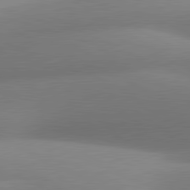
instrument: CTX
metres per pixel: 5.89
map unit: lApd
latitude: 81.0080
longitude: 130.8408
